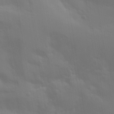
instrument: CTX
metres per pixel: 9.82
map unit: Aa
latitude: 29.2159
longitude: -131.9906
